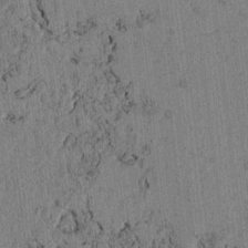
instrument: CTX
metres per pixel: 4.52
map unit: lAvf
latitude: 3.9150
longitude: 158.3306
